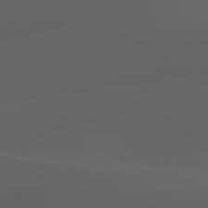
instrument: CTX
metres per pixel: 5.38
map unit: lApd
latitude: 80.0255
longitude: -92.7624
